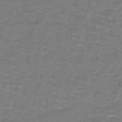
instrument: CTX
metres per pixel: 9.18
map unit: lHb
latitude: -42.4817
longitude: 56.5196
